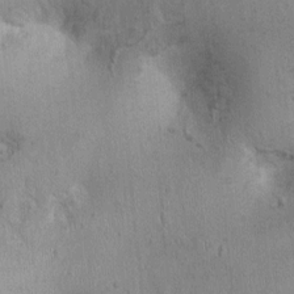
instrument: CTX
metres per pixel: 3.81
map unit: Nhu
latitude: -0.2740
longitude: -15.8206
